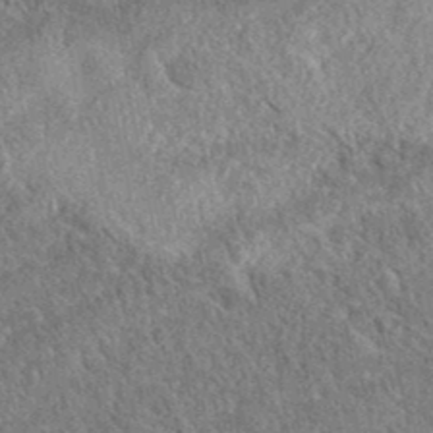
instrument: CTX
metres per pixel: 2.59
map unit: eAb
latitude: 37.5560
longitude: 112.3495
